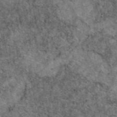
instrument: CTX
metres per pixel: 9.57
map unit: eAb
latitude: 48.4601
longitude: 104.0283
